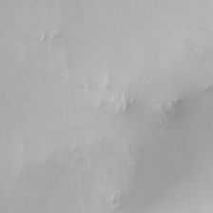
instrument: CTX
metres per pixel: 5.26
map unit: HNhu
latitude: 5.9528
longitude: 9.1053
